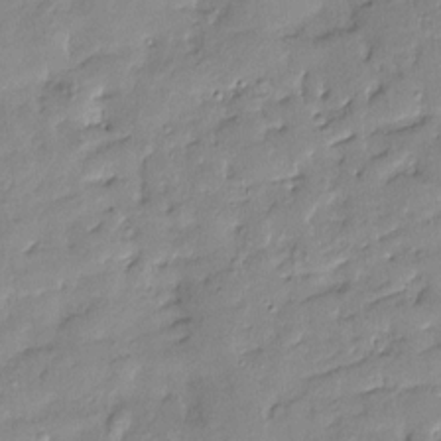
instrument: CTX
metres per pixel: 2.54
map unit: Htu
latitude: -8.7085
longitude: 176.7463
